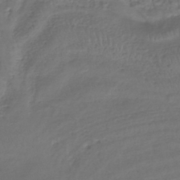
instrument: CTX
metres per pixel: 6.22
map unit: HNhu
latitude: -43.6910
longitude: 102.6896
